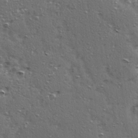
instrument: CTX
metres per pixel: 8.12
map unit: Ave
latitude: 15.4427
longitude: -104.6680
